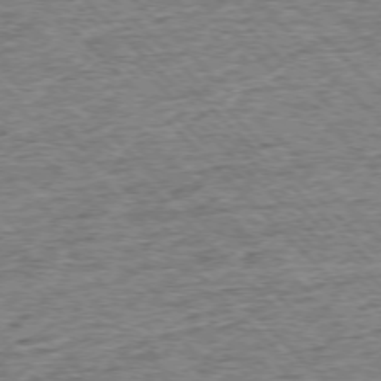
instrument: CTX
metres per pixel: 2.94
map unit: Ap
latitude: -75.8801
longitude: -91.6316
